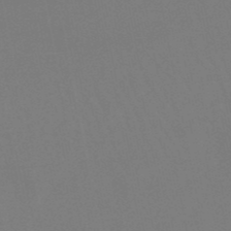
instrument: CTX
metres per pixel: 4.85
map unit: lHb
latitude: -49.5588
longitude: 69.5588
